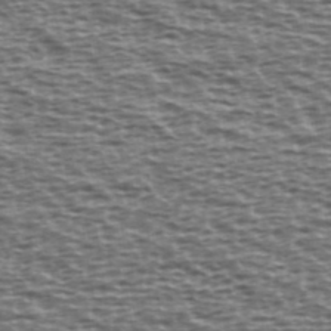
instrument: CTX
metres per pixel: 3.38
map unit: Ave
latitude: 38.6301
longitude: -112.8947
